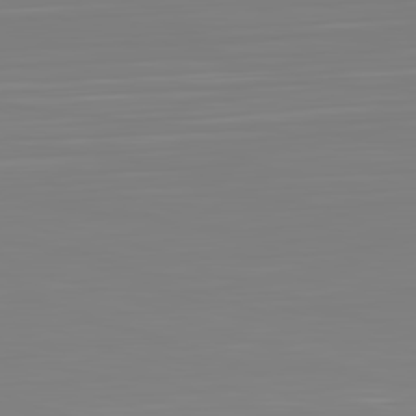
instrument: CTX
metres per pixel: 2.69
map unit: Hpe
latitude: -82.5763
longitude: 9.3132
